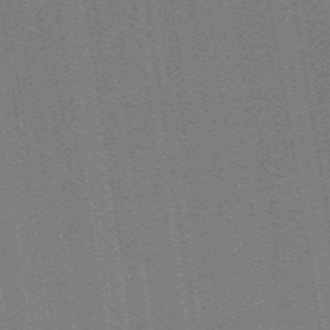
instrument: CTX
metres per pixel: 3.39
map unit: ANa
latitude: 51.8772
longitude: -70.7246
